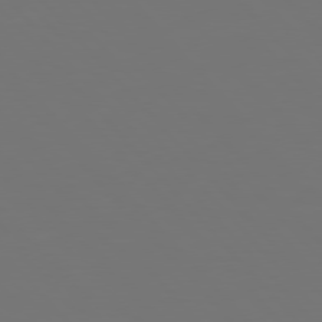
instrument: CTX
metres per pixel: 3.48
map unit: Hpe
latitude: 76.7813
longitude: -170.0444
